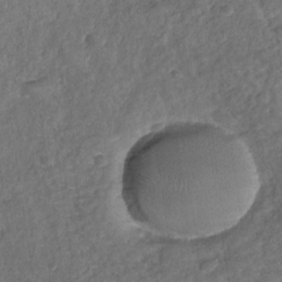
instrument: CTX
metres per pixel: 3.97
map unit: Nhu
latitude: -31.1809
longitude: -62.0633
